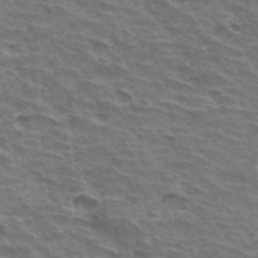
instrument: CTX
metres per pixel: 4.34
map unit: Hto
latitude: 33.8394
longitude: -42.8569
